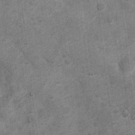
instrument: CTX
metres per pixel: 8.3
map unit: Nhu
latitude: 6.8569
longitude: -23.6505
